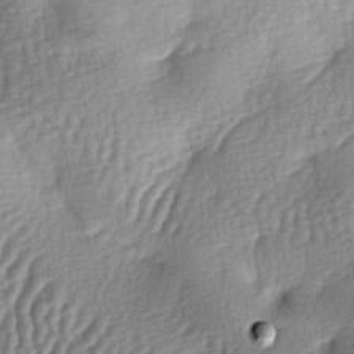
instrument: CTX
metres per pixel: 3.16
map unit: lAa
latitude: -6.9730
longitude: -126.7813
